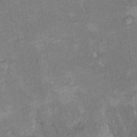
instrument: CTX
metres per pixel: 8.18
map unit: Hto
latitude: 7.6127
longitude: -36.8758
